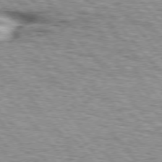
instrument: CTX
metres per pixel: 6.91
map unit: lApd
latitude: 76.1011
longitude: -60.0633
